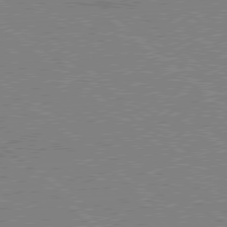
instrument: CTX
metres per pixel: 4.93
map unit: Hpe
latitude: 78.1578
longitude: -160.5168
